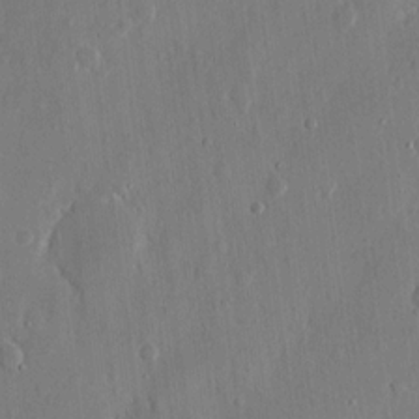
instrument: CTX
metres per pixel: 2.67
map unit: eHh
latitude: 13.3293
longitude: -70.2522
